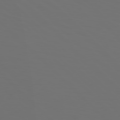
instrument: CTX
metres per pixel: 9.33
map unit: Hpe
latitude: 77.8016
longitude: -167.1970
